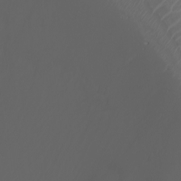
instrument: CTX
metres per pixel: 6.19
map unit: Nhu
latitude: -7.2376
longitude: -85.3671
